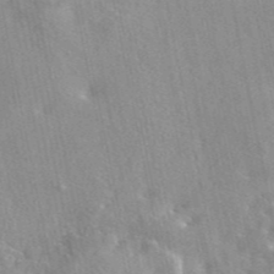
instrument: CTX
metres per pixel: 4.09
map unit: eAb
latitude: 45.0269
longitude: 112.1039
